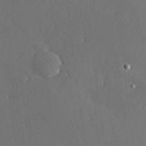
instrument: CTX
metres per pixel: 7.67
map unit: Hve
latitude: 25.5749
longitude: -91.9906
